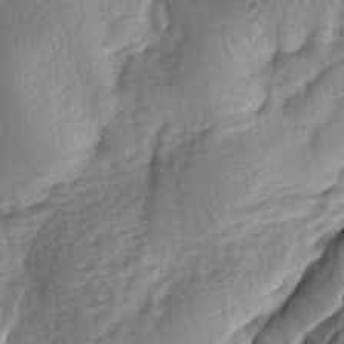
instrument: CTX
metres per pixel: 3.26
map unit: lAa
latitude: -6.7463
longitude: -126.0633
